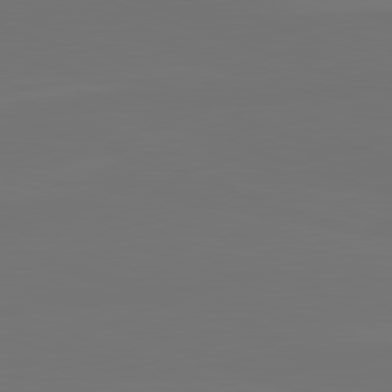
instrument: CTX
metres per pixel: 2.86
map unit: lApd
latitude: 82.2900
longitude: 144.8219
